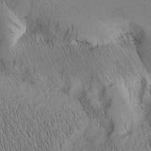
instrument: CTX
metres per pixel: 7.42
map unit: Nhu
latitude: -7.3320
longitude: -152.1956
